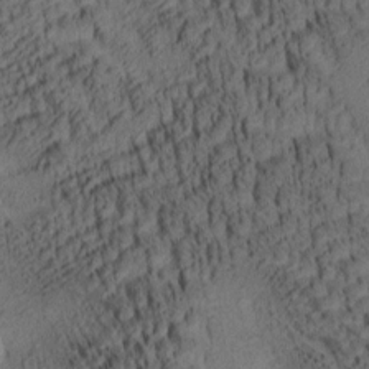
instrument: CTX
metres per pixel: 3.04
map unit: lAa
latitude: 4.1767
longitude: -115.2914
